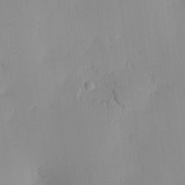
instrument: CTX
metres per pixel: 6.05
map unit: eHh
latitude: -4.4440
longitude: 15.4644
